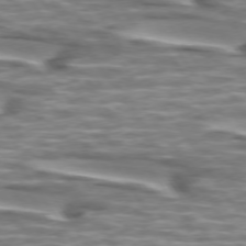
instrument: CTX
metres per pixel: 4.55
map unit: lApd
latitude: 74.4412
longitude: -57.3103
